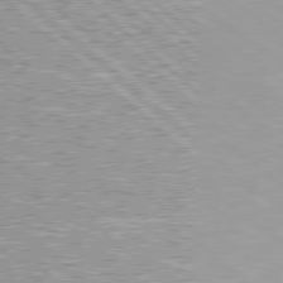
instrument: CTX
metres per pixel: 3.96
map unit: Hpe
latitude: 78.5357
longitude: -142.9703
